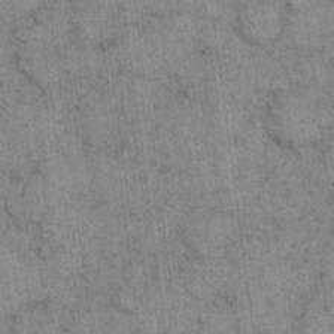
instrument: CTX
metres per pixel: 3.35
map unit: eHh
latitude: 15.8584
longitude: -66.1011
